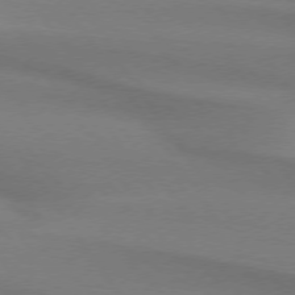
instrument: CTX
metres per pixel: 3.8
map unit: lApd
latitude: 74.1578
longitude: -63.2915
